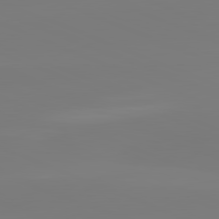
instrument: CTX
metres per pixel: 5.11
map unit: lApd
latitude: 81.8583
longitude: -159.2537
